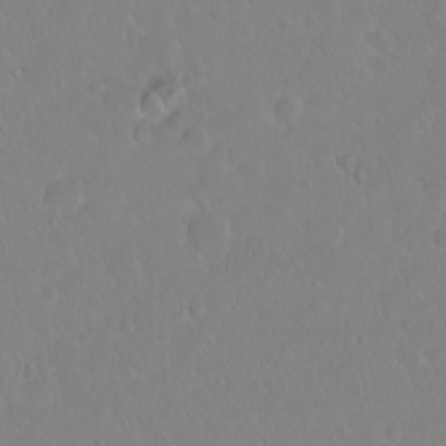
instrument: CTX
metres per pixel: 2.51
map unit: eHh
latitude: 1.6127
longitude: -55.3482
